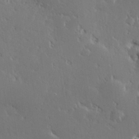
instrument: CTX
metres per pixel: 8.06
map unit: Hve
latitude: 27.6694
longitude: -93.2537
